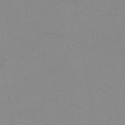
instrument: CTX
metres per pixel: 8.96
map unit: HNb
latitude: -35.5777
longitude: 51.9556
